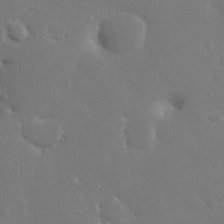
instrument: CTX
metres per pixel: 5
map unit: Nhu
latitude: 23.8016
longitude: -70.8380
